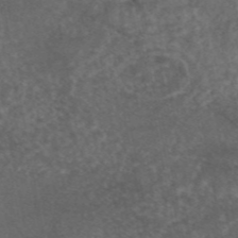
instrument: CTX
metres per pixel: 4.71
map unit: eAb
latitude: 45.7827
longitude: 114.1228
